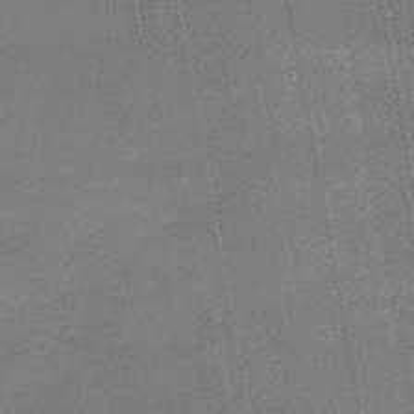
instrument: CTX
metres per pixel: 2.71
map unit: HNb
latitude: -45.2376
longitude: 52.5951
